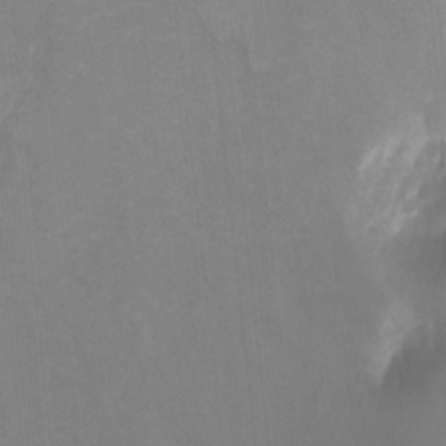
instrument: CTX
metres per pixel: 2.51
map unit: Ht
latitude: -11.7289
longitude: -46.9703
